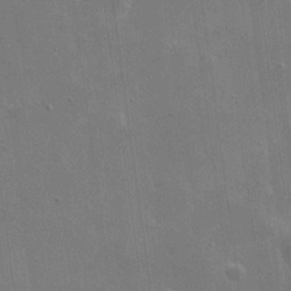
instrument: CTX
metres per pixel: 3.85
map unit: eHh
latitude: 20.0444
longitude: -66.5734
